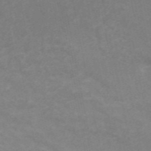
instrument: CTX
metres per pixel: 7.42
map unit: ANa
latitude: 46.6680
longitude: 25.9367
